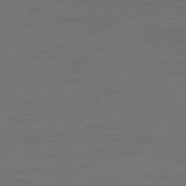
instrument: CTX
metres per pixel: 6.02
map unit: Ap
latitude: -77.3699
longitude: -71.3104
